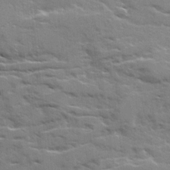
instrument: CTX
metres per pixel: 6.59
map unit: Ave
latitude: 20.5168
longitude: -130.0444
